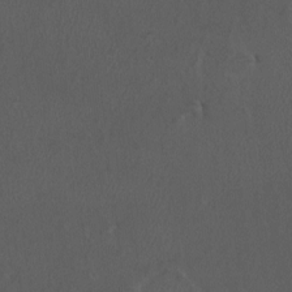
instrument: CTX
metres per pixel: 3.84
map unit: eHh
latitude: -2.7652
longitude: 19.6155
